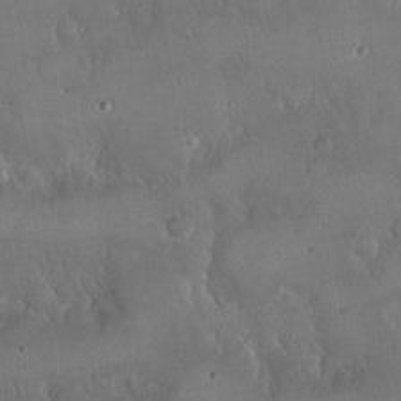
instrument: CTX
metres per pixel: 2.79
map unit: Hto
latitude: 16.6868
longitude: -59.4238
